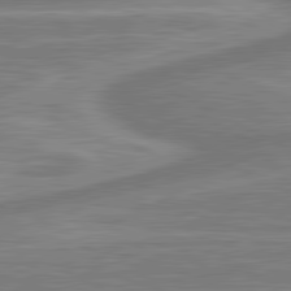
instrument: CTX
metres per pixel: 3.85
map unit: lApd
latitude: 81.3104
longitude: -173.6504
